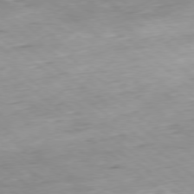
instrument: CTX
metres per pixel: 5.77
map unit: Hpe
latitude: -78.9541
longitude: 11.8611
